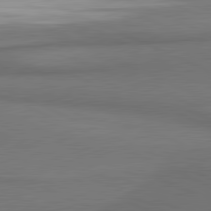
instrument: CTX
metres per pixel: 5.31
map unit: lApd
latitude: 81.3293
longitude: 174.5951
